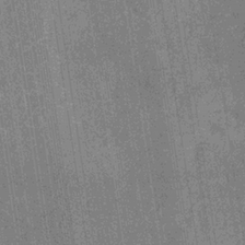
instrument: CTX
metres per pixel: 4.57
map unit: HNb
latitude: -31.3132
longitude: 60.5385
